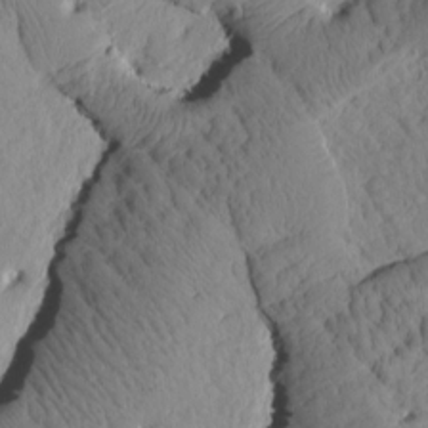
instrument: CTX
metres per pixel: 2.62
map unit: Htu
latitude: 1.2348
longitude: 176.3684
